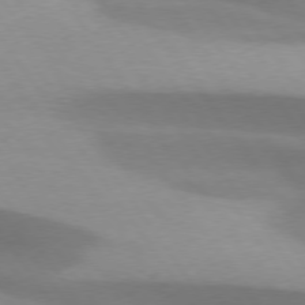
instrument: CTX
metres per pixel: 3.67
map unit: lApd
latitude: 75.3293
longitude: -67.0836
